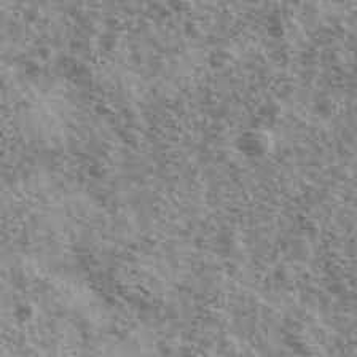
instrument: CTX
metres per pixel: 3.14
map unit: Ave
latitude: 41.5182
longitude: -108.7246
